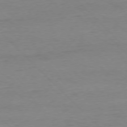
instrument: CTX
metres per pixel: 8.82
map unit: Ap
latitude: -77.1998
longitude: -92.5356
